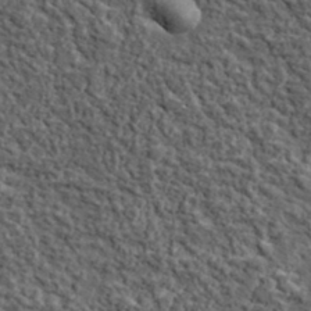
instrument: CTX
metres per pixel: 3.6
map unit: lHvf
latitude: 38.0255
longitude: -90.3467
